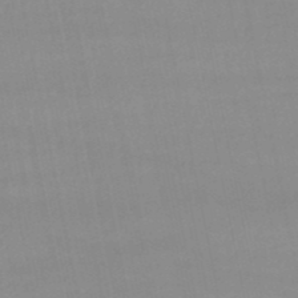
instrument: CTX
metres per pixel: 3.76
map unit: eHb
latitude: -49.9178
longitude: 68.1605
